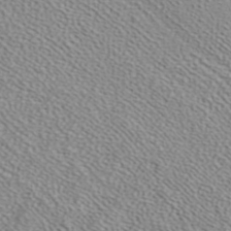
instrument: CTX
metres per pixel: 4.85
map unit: ANa
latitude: 37.5938
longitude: 24.5007
